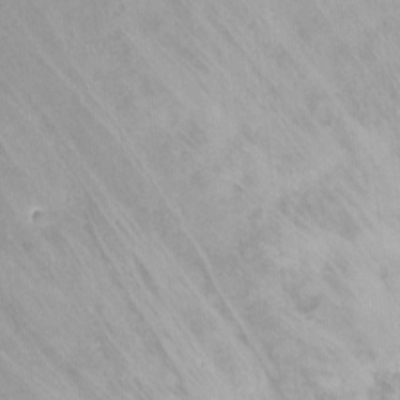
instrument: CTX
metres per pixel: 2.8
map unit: Ht
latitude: -2.5006
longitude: -33.1970
